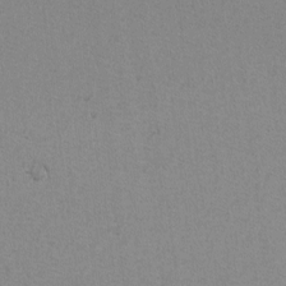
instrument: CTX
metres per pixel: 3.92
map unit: lAvf
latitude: -6.6518
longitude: -114.4412
